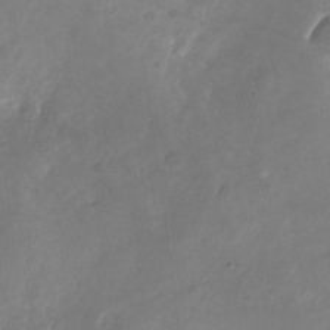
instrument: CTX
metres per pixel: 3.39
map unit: Nhu
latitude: -26.2550
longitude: -70.9325
